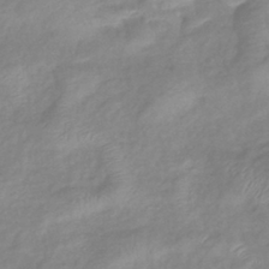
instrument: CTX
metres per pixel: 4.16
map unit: eHb
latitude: -40.7463
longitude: 81.5588
